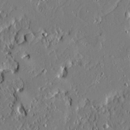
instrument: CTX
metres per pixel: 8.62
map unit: Ave
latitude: 21.2348
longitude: -128.0444
